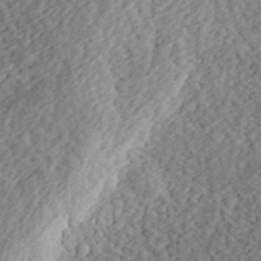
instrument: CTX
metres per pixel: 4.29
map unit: eHh
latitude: 36.8947
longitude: -79.2537
